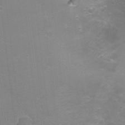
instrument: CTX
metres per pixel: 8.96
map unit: Nhu
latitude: 4.0822
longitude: -17.6694
